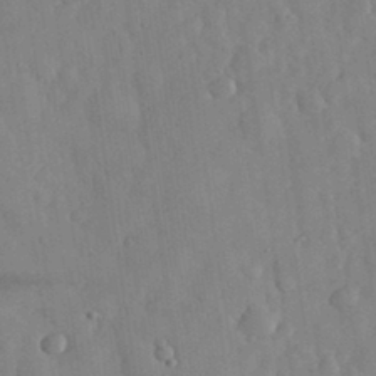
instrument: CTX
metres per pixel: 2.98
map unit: eHh
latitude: 31.2159
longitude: -71.3859
